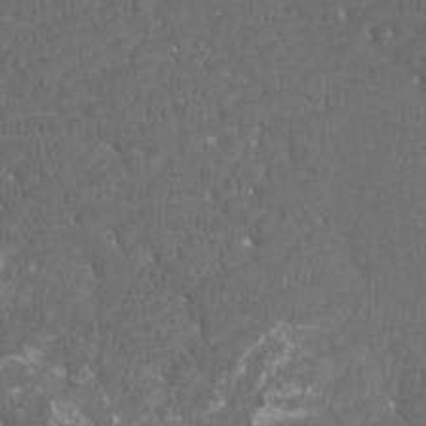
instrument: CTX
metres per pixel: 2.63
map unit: Htu
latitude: -11.0109
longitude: -73.3860
